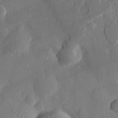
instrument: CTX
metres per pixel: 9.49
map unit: eHh
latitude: 30.1011
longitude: -78.1767
